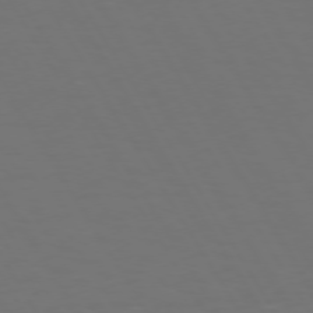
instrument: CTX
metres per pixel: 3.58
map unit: Hpe
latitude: 72.2145
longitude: -126.8380
